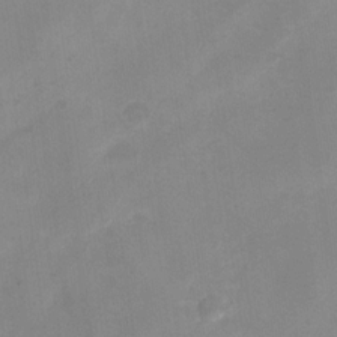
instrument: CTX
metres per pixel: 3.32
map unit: Nhu
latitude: -28.4629
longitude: -63.2159
